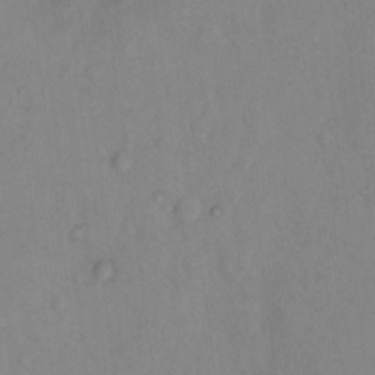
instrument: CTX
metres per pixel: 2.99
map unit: Hto
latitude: 7.3482
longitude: -60.1200
